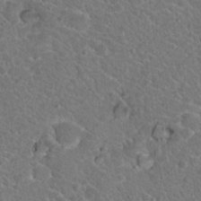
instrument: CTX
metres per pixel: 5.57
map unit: Hto
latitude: 19.5749
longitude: -33.4237
